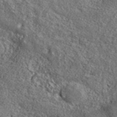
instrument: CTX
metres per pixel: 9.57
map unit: lHvf
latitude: 40.8002
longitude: -90.1956
